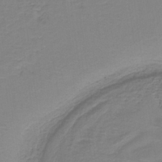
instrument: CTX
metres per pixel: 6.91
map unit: HNb
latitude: -36.8219
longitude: 53.2565
